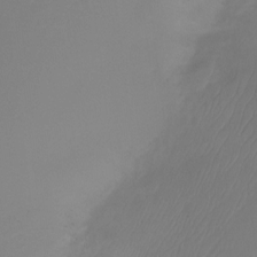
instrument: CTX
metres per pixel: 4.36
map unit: Ht
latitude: -14.7275
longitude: -49.3860
